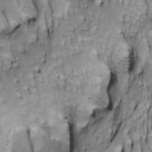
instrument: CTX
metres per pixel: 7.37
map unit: Htu
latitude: -4.6329
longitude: 150.4251
